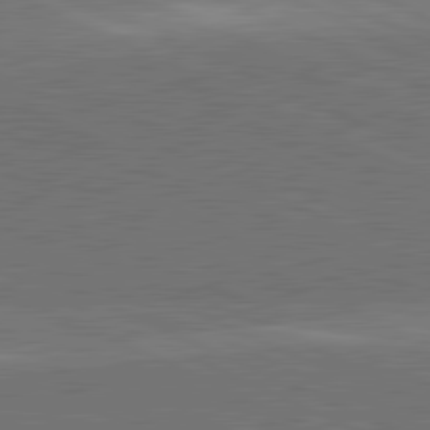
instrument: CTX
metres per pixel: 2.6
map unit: lApd
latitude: 81.8016
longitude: 149.0487
